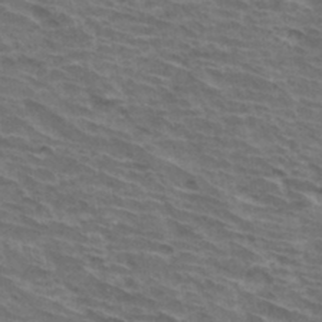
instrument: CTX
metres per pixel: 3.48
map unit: Hto
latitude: 33.6883
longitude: -43.0836
